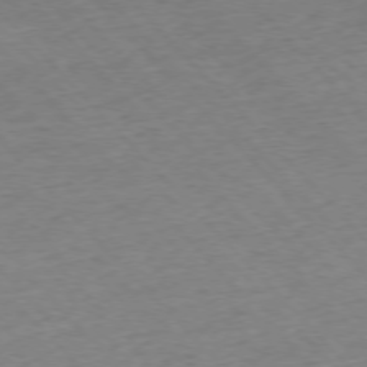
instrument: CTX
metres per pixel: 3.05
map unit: Ap
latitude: -76.4629
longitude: -87.6694
